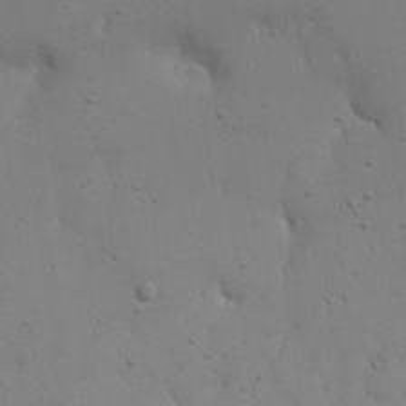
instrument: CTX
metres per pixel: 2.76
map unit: eHh
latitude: 22.8191
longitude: -69.5560
